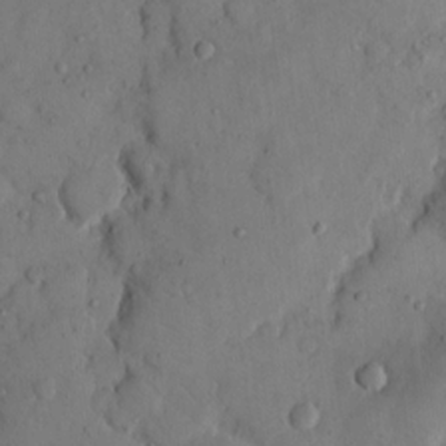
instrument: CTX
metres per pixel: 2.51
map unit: eHh
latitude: 14.1011
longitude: -67.5749
